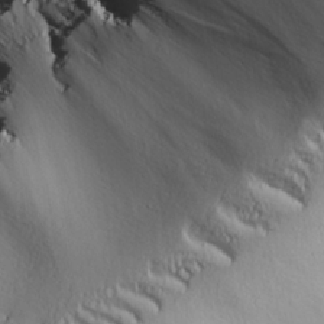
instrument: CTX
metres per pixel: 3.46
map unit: lAvf
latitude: 26.8380
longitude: -110.8569
